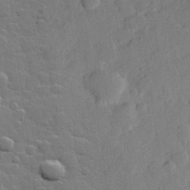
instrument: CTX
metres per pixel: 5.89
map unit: Hve
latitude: 25.1781
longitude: 148.8975
